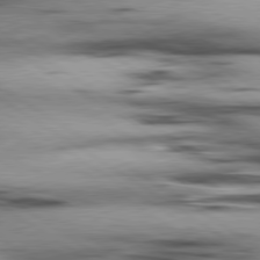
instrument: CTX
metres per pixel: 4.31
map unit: lApd
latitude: 80.1956
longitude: 159.3509
